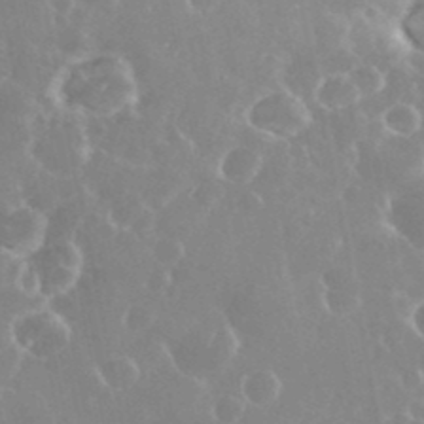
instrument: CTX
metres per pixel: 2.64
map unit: eHh
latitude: 35.3481
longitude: -59.1970
